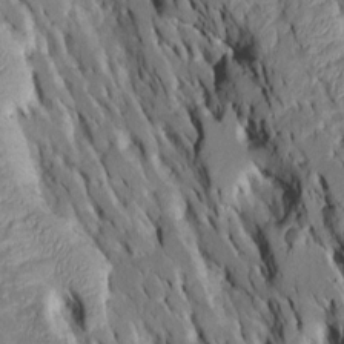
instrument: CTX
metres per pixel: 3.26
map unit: Htu
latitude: -7.8044
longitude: 145.3510
